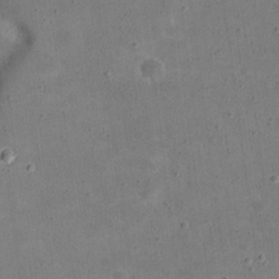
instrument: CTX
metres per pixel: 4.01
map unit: eHh
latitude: 21.5182
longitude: -65.9906
